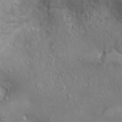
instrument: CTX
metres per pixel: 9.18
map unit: Ht
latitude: -3.3509
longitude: -15.0648
